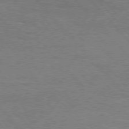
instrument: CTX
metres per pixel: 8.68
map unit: Hpe
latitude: 75.8961
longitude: -152.4034
